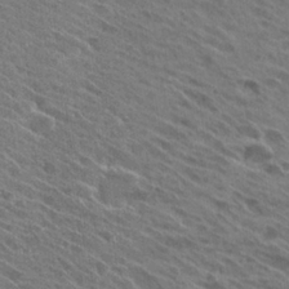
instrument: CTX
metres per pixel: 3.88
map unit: Hto
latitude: 26.0822
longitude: -40.7624
